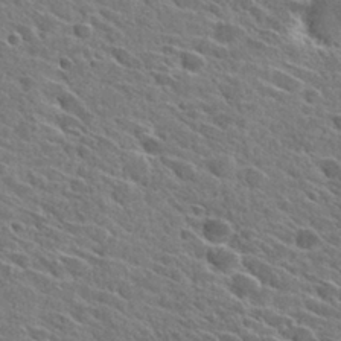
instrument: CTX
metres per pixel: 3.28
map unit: Hto
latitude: 28.1200
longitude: -42.9136
